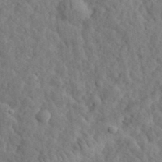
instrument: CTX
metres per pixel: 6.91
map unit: eHh
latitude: 34.6490
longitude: -78.4034
